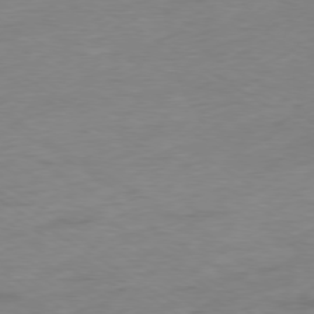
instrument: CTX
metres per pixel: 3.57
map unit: Ap
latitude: -78.5573
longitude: -57.7827
